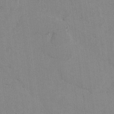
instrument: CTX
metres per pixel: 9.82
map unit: lAvf
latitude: -6.4818
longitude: -114.0633
